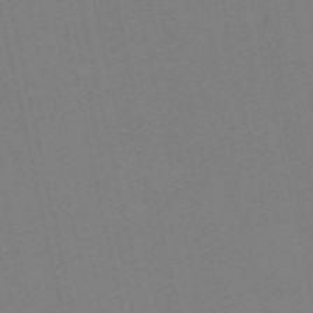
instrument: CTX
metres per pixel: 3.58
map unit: Nve
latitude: -57.7666
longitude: 50.3873
